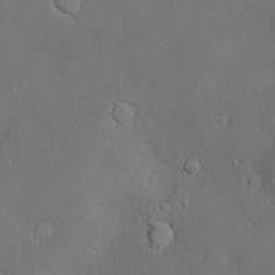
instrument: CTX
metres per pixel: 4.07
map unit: Hve
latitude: -11.4643
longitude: 173.9556
